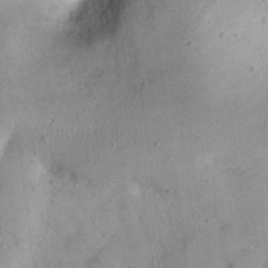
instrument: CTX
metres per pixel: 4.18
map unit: Nhu
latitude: 24.4790
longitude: -74.0255
